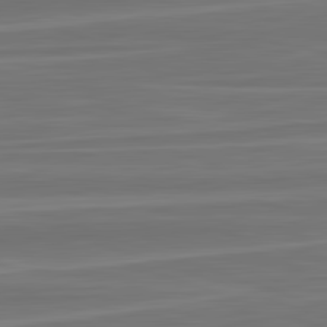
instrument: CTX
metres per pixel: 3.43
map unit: lApd
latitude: 82.8946
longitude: 169.5588
